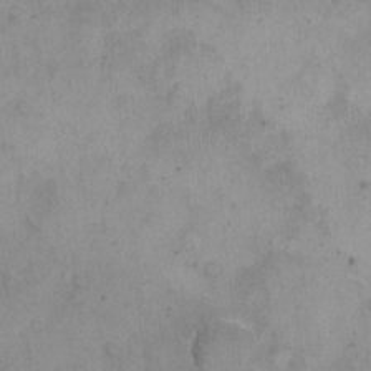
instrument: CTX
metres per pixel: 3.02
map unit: eHh
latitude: -9.4076
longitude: -67.2537
